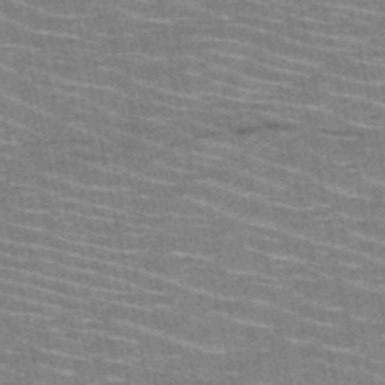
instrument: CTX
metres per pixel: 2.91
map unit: HNb
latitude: -51.1053
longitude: -44.0255
